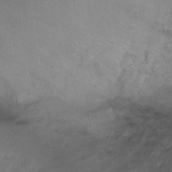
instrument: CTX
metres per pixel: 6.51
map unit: Ht
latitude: 0.2711
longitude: -37.6883
